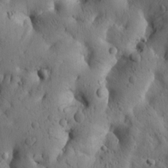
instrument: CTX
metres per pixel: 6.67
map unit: Htu
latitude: -1.9745
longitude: 170.6141
